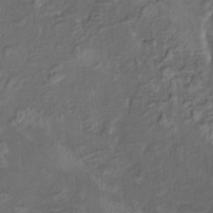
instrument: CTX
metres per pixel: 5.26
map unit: HNhu
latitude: 5.1025
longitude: 13.7856
